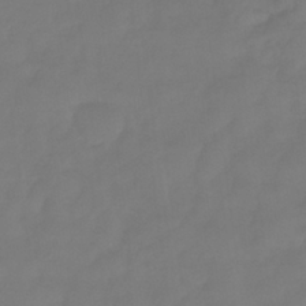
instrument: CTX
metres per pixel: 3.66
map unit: eHb
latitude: -31.7099
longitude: 74.7841
